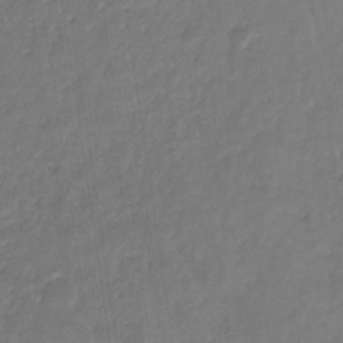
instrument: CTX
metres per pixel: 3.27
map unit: eHb
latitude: -30.6518
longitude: 71.9745
